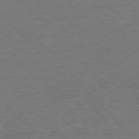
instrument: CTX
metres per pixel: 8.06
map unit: Ap
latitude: -76.6518
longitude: -95.3860
